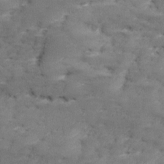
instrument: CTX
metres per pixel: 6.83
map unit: Ave
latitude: 17.2348
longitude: -136.0255
